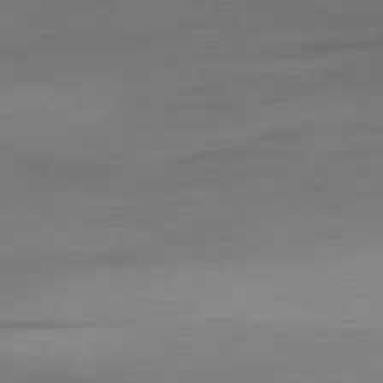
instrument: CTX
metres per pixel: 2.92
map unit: Hpe
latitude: -81.0487
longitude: 17.8612
